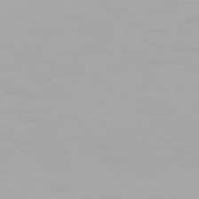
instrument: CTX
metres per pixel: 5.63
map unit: Hpe
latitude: 76.4034
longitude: -135.1025
